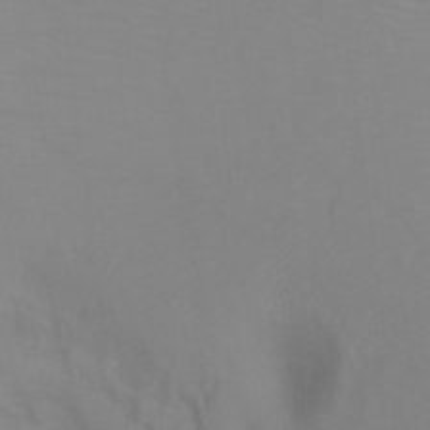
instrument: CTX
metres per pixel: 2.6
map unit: Ht
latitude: -4.1416
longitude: -28.1389
